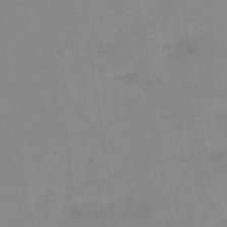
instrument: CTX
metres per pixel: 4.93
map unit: HNb
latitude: -53.8233
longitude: -48.9136
